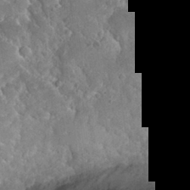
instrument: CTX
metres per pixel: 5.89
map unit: Nhu
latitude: 29.7072
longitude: -53.1592
